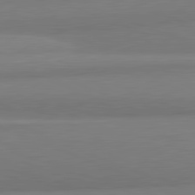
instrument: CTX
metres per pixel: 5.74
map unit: lApd
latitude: 82.1199
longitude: 173.6533
